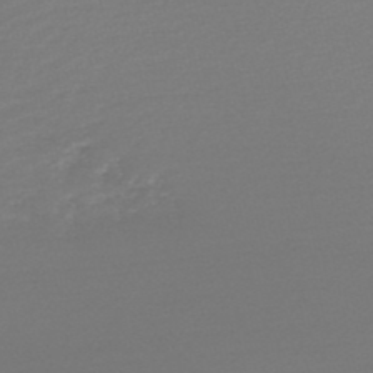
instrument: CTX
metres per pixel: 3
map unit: lHb
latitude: -47.5399
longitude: 60.4440
